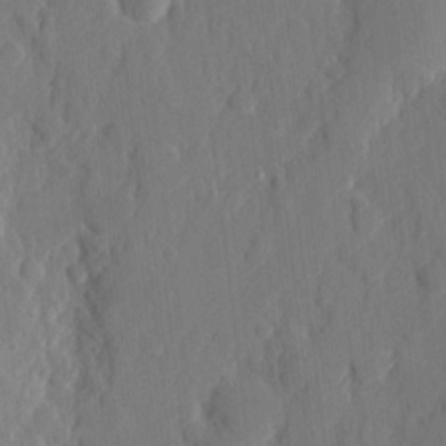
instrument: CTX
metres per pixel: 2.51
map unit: eHh
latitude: 6.2334
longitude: -72.8947
